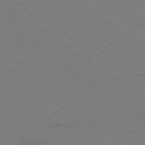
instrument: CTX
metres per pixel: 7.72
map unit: Ap
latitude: -79.3509
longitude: -53.0648
